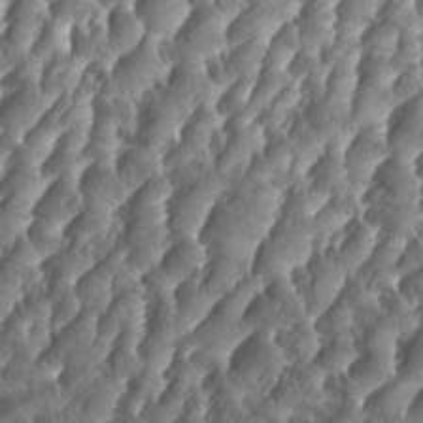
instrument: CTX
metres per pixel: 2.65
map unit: eHh
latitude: 34.6868
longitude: -137.0648
